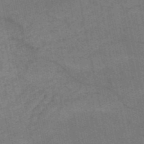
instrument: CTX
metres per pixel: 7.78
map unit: HNb
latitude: -53.7666
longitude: -46.6491
